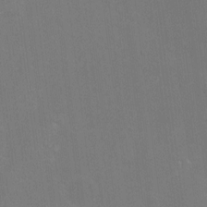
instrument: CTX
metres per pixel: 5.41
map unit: Nhu
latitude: -13.7667
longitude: -40.2900
